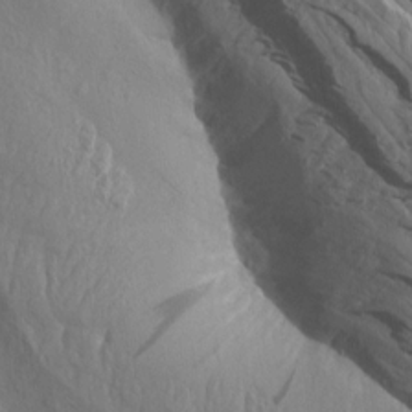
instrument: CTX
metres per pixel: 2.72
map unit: Aa
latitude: 14.4601
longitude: -142.7435
